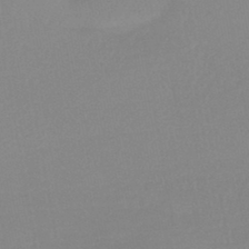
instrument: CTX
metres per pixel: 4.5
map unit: lHb
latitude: -44.3117
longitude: 64.0472
